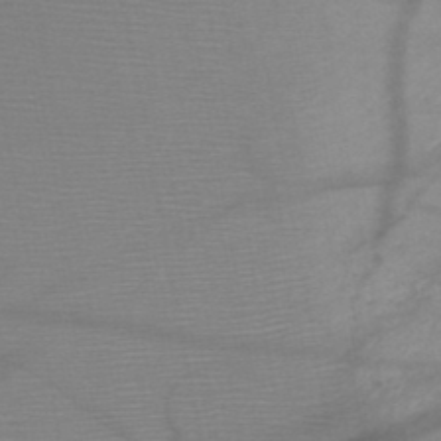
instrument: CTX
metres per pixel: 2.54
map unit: HNb
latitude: -47.8422
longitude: -40.7624
